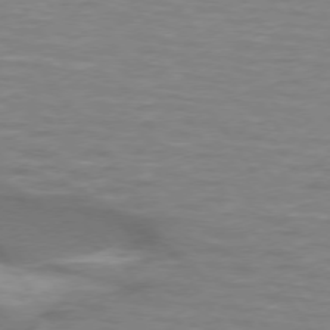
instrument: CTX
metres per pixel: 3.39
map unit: lApd
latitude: 74.2900
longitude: -51.8961
